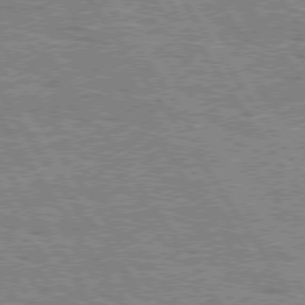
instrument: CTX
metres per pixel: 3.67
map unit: Hpe
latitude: 75.5560
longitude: -155.3104
